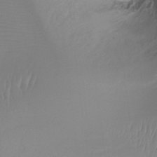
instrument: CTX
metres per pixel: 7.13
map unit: Ht
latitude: -15.7856
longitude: -45.8016
